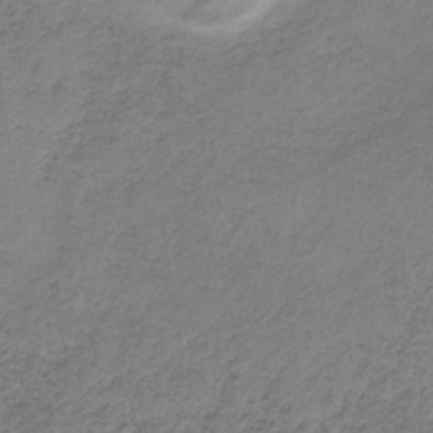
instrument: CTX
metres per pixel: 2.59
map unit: HNb
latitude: -32.5952
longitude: 60.0472
